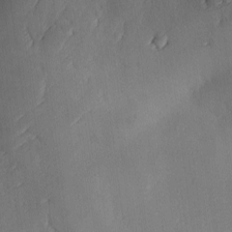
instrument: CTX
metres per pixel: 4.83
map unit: Ave
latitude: -10.5385
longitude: -121.9339
